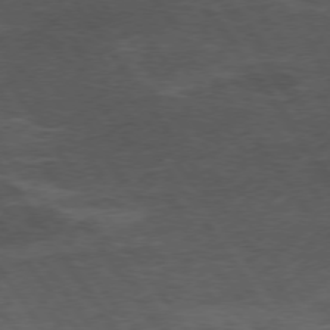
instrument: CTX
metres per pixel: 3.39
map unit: Hpe
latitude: 73.8584
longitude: -142.9892
